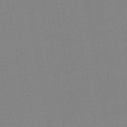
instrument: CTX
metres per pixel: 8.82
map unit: lHb
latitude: -45.6155
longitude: 78.3684
